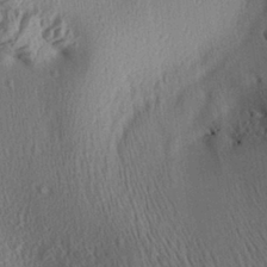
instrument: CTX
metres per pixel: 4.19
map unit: Aa
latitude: 29.6505
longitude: -137.0081
